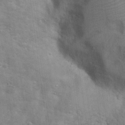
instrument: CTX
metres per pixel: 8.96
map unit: Hto
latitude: 17.6883
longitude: -43.0836
